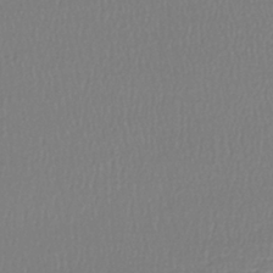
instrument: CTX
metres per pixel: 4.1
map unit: lHb
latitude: -41.4832
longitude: 70.0094
